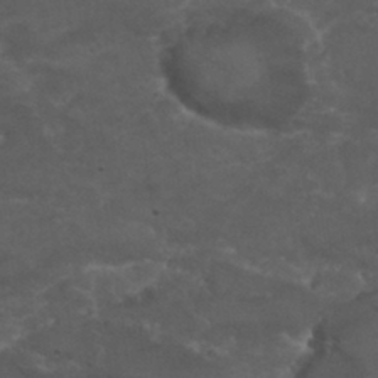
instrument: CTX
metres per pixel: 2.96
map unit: Nhu
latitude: 29.8394
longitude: -51.3859
